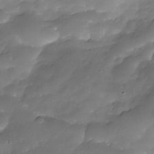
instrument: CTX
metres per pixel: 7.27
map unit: Nhe
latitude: -34.8030
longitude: -146.1200
